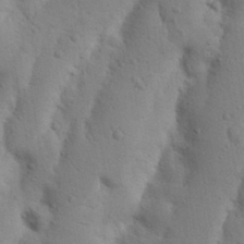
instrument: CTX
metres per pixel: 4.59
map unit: Nhu
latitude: 16.6679
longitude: -75.8017
